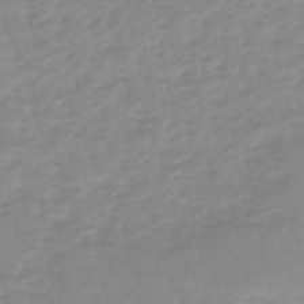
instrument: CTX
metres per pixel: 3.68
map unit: lHb
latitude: -48.0094
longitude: 78.5384
